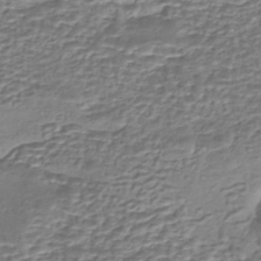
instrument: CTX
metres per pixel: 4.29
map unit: eHh
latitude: -43.5588
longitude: 121.0675
